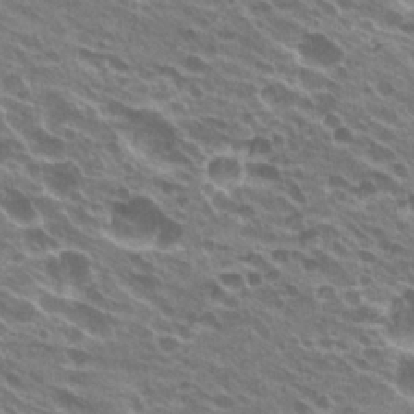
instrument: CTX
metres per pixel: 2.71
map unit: Hto
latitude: 24.3089
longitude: -38.7813
